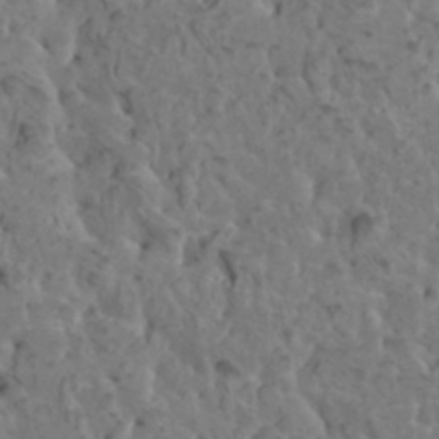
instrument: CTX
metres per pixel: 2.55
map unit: HNhu
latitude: 5.8772
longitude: -0.7057
